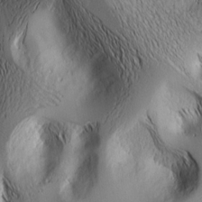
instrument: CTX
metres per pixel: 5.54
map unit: Nhu
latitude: -4.9352
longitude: -151.9717
